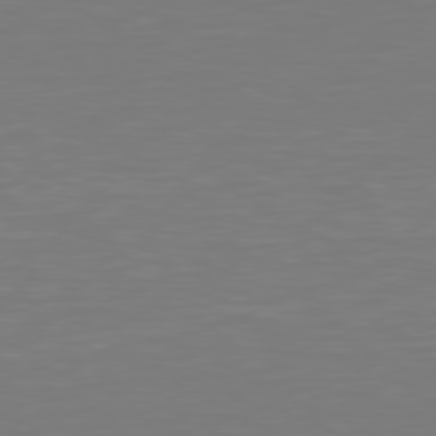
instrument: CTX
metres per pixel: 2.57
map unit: Hpe
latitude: 77.8583
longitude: -162.9514
